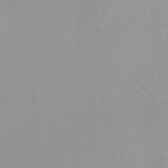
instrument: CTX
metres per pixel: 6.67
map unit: HNhu
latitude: 11.4804
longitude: 9.7666
